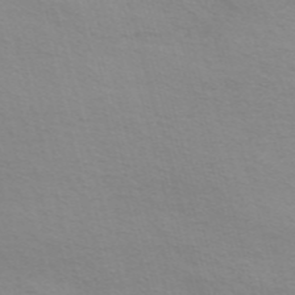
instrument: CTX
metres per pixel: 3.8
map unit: Nve
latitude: -57.3132
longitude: 63.7288
